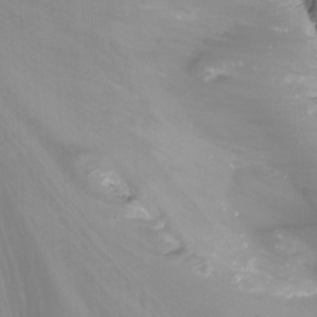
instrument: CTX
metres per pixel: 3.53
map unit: Nhu
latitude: -13.4266
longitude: -62.4223
